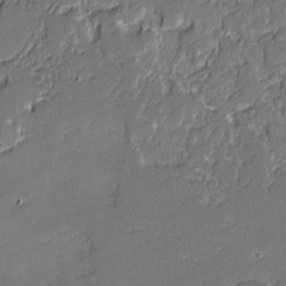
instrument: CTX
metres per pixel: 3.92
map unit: lAvf
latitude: -0.8975
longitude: -108.6301
